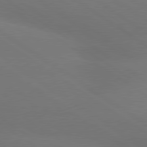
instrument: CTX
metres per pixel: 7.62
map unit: lApd
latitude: 79.8395
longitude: -151.5371
